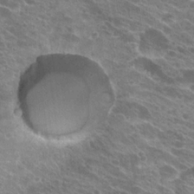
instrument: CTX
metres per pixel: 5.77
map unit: Hto
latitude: 23.1781
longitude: -38.5735
